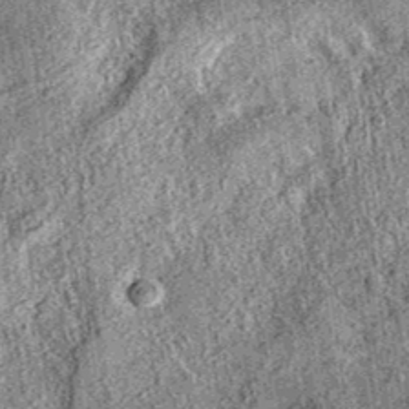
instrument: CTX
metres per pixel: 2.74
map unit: eAb
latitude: 36.6301
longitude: 109.3699
